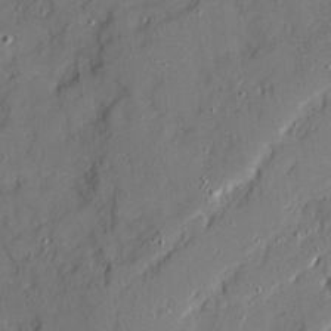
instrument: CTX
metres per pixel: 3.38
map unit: Ave
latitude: 20.4223
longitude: -129.0458
